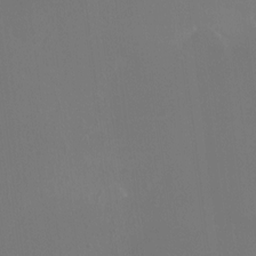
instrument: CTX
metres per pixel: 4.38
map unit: HNhu
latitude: -0.4251
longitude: 4.6707
